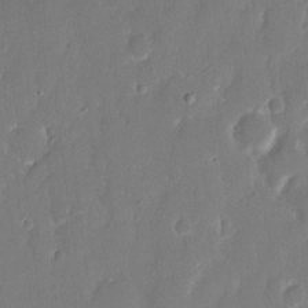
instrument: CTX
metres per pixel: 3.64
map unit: eHh
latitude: 14.4034
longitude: -72.3657
